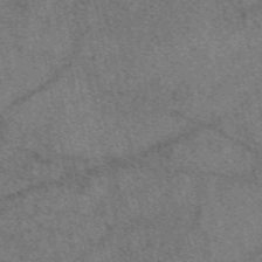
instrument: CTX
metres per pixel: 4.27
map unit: eAb
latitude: 48.4601
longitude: 109.3887
